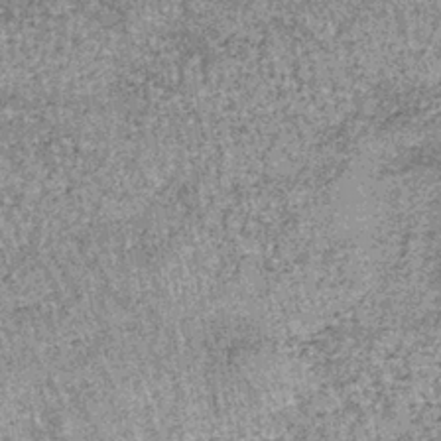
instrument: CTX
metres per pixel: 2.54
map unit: lHb
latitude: -37.0864
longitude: 66.5385
